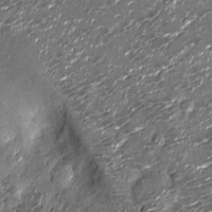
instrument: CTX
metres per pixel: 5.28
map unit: Nhu
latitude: -13.9367
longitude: -22.8569
